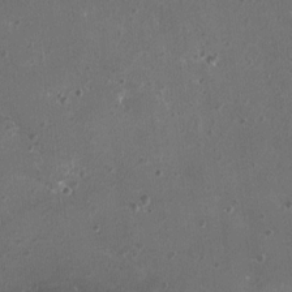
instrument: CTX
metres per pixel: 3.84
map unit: HNhu
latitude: 0.4034
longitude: 1.1620
